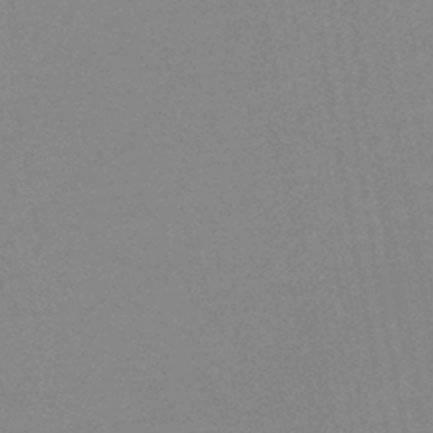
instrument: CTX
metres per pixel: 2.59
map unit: HNb
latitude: -44.4818
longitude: -40.2144
